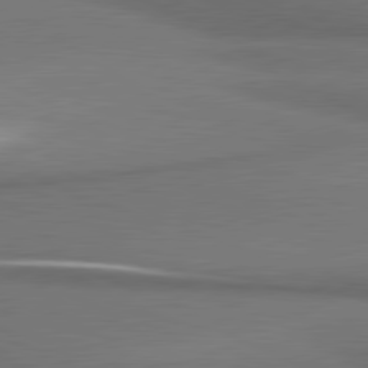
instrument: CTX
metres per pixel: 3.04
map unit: lApd
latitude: 81.1214
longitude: 175.4832
